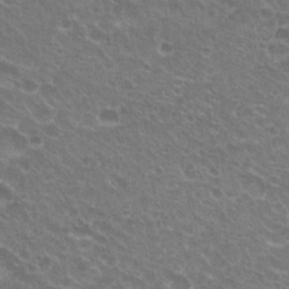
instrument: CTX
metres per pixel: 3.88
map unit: Hto
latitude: 23.2726
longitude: -32.1200
